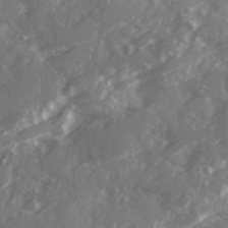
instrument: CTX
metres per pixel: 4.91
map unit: Ave
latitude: 19.6694
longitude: -130.5924
